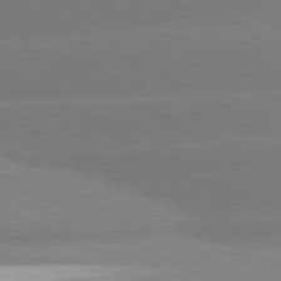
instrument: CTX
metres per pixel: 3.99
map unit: lApd
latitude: 80.5546
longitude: -150.8569
